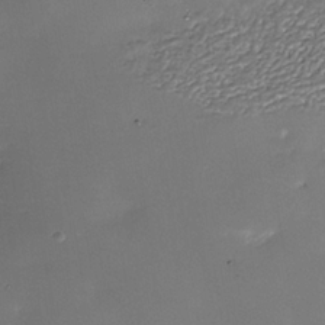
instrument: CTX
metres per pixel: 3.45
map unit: Nhe
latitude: -37.3320
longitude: -87.3670
